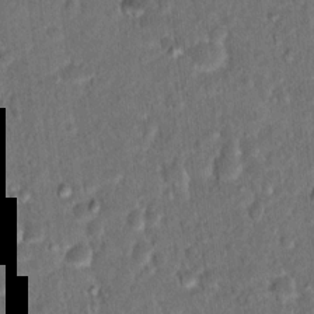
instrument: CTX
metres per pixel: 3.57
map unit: Hto
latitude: 15.9528
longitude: -39.5749
